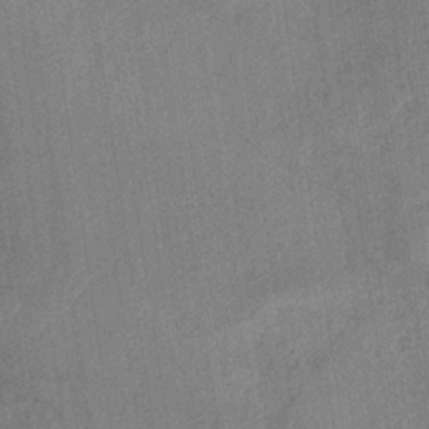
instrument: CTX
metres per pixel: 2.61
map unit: HNb
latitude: -32.1228
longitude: 62.4440
